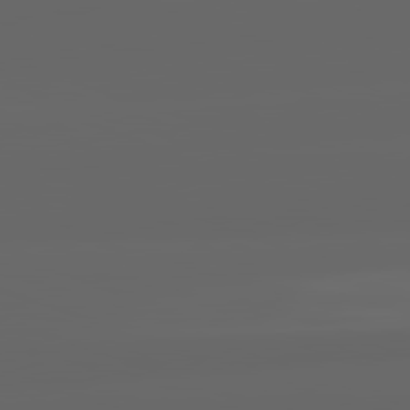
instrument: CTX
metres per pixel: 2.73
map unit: lApd
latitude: 82.2522
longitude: -170.1956
